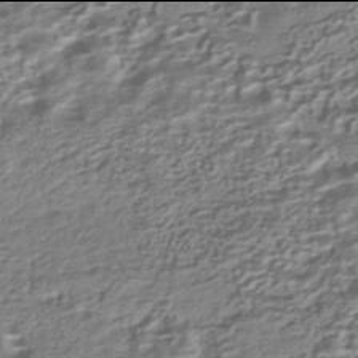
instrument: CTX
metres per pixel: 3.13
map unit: HNhu
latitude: -42.0094
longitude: 100.4062
